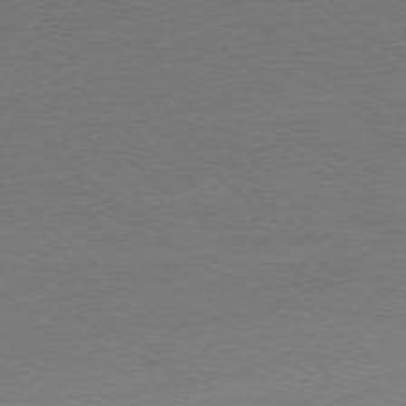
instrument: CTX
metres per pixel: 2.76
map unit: Ap
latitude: -77.9367
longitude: -69.7072
